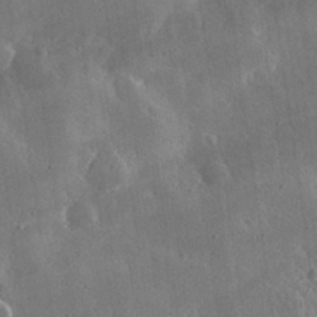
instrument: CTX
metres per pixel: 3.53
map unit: lHvf
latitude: 31.8395
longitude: -92.9135
